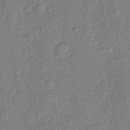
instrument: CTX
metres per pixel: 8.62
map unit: eHh
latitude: 4.6868
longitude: -73.0837
